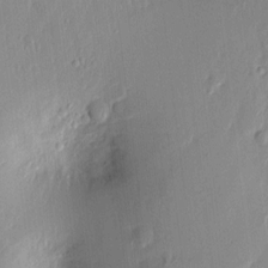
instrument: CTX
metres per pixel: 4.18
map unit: Htu
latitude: 1.6694
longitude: -177.9150
